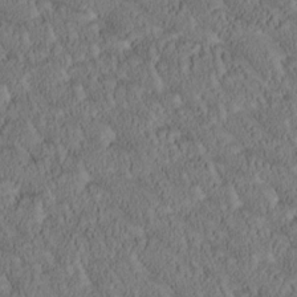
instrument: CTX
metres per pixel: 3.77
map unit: Htu
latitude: -1.4455
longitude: 175.7099
